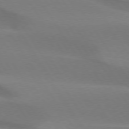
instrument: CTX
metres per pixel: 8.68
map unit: lApd
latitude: 75.0647
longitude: -66.6679
